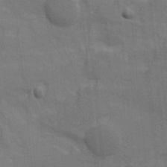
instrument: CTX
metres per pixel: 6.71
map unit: Ave
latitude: 11.3482
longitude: -102.1011
